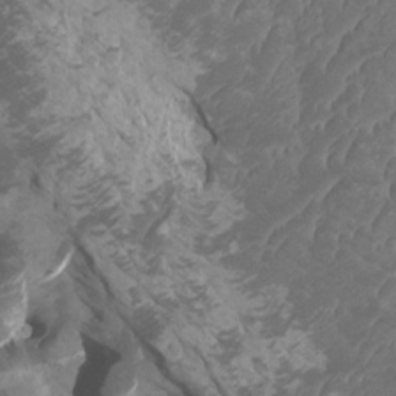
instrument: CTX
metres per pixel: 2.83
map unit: HNhu
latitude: 1.0080
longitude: 7.4643
